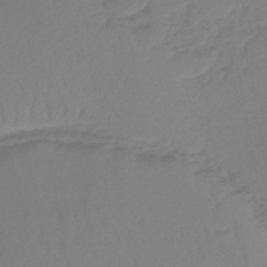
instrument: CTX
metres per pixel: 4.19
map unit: lHb
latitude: -46.5196
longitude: 66.4440
